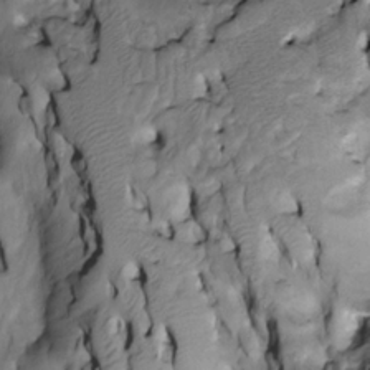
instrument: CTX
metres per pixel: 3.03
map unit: Htu
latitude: -3.9367
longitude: 150.1983
